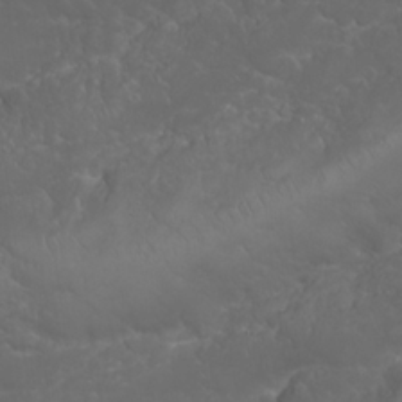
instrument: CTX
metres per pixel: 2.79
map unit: Nhu
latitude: 23.9717
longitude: -60.4223
